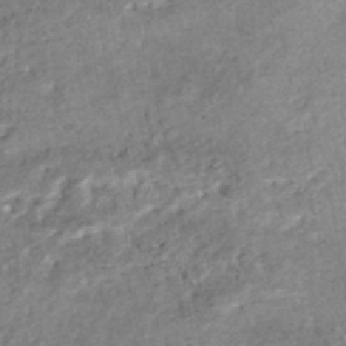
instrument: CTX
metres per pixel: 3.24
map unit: HNhu
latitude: -47.5399
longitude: 102.5385
